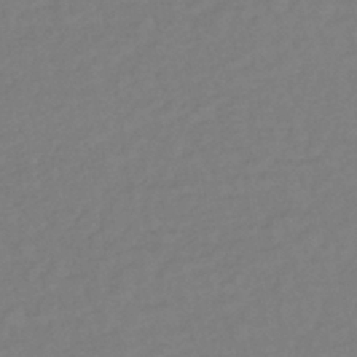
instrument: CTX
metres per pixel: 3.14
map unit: lHb
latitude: -36.1416
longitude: 68.9919
